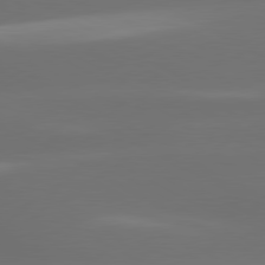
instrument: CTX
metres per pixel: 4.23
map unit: lApd
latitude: 80.2522
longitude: -145.4426
